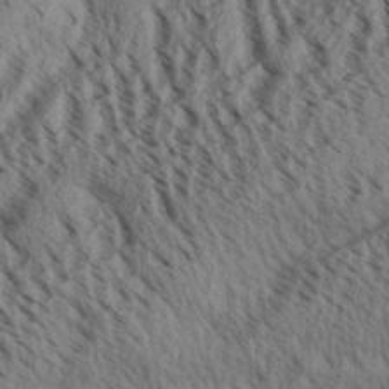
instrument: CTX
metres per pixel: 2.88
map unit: Aa
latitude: 31.1404
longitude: -137.7639
